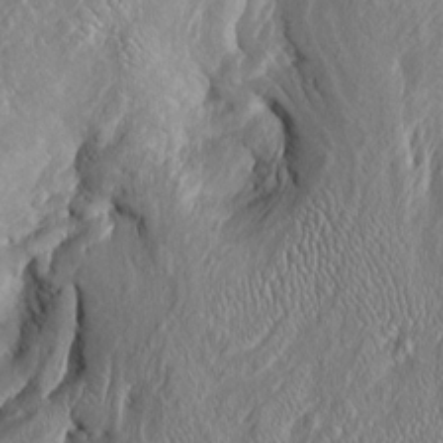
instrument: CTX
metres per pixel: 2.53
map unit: Htu
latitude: -6.4251
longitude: 158.1228
